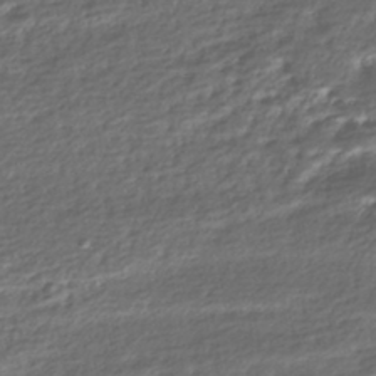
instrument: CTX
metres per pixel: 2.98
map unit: Nhe
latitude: -45.9178
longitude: 152.4062
